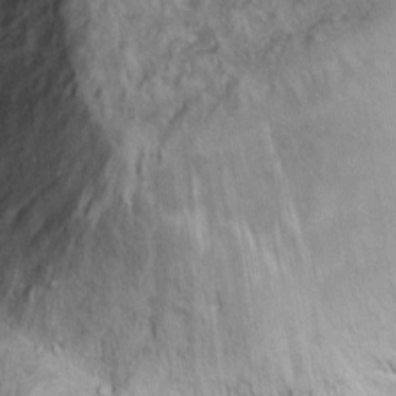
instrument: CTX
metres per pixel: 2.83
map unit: Ht
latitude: 9.2915
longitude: -32.4790
